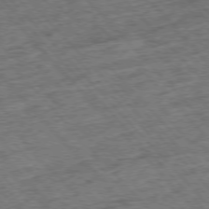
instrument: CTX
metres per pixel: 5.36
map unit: Hpe
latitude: -76.9542
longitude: -16.3845
